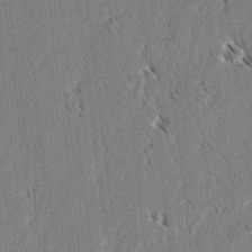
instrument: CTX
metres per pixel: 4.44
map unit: lAvf
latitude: 3.5938
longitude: -106.2711
